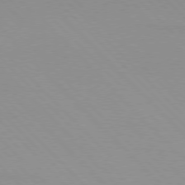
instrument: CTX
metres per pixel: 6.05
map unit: lApd
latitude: 76.5356
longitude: -85.4427
